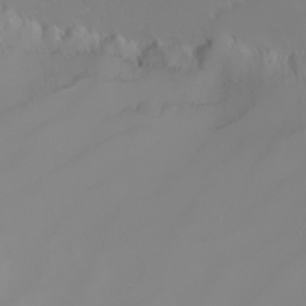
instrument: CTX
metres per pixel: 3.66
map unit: eHh
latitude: -6.3873
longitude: -85.7828
